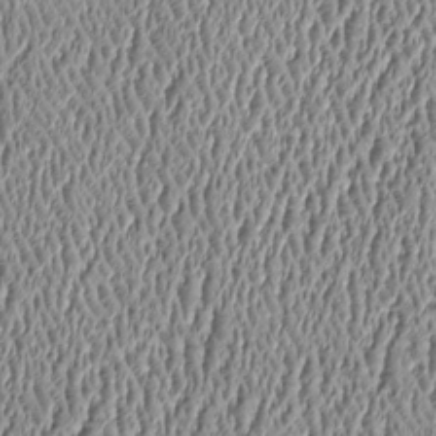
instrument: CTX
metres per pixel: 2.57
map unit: Htu
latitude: -6.5196
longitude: 156.7652
